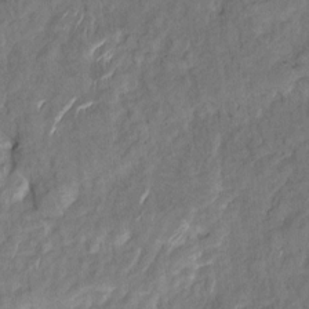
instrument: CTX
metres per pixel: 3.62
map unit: HNhu
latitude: 7.2726
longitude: -3.6883
